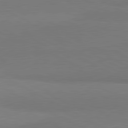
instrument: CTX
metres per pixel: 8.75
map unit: lApd
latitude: 81.2348
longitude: 158.6329
